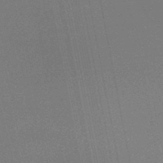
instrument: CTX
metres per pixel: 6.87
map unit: lHb
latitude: -47.5399
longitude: 61.2754
